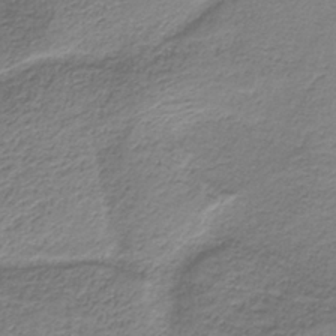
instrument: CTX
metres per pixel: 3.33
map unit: HNb
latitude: -37.5210
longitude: 53.9367
